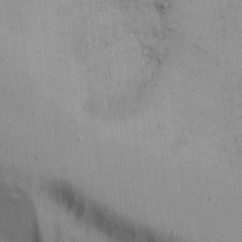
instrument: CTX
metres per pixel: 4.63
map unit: Hto
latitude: 9.2915
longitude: -60.9891
